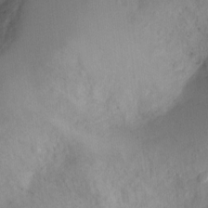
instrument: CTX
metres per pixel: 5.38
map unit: Ht
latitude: 1.0458
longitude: -25.4048
